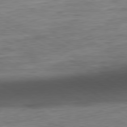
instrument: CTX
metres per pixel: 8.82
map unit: Ap
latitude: -81.2187
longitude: -78.2145
